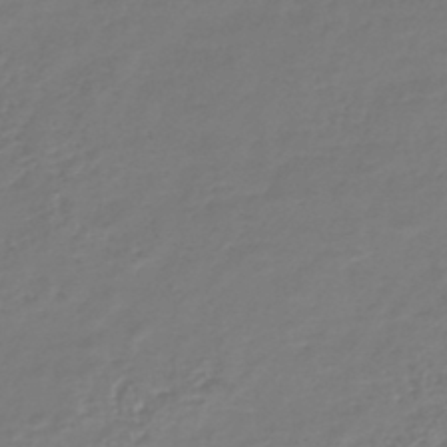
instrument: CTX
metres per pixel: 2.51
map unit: lHb
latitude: -43.7666
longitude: 70.2173
